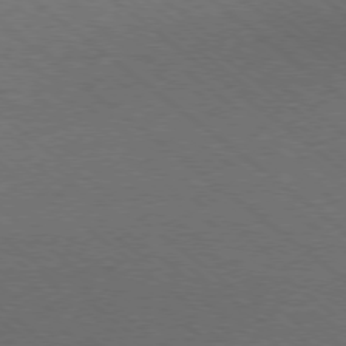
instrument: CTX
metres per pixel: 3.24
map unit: Ap
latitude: -78.7841
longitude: -100.8191
